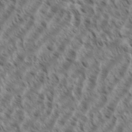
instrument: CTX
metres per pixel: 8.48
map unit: eHh
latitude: 35.5371
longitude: -138.4979
